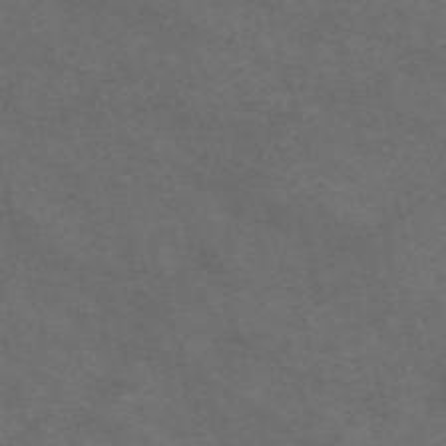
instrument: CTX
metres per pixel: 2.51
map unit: Nve
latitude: -58.5573
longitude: 59.0486
